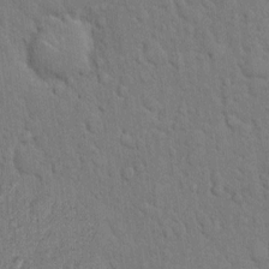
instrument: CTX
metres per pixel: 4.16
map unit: Hto
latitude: 10.3845
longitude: -61.5371
